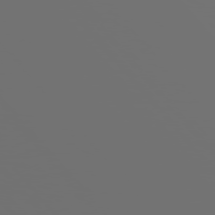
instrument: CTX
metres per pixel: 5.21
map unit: Hpe
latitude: 76.0444
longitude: -127.6694
